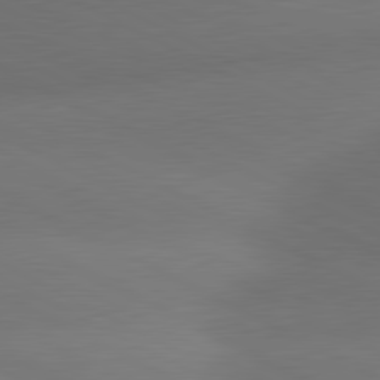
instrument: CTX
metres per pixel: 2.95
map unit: lApd
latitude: 80.9703
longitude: 129.2376
